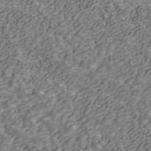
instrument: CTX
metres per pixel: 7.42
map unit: ANa
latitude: 43.7072
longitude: 29.1809
